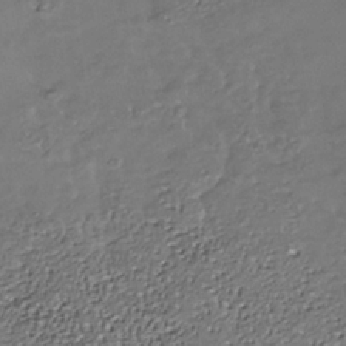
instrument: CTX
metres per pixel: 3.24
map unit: Nhe
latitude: -36.9919
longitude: -90.2523
